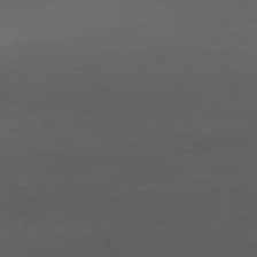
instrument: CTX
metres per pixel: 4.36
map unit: Ap
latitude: -75.9178
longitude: -89.3671
